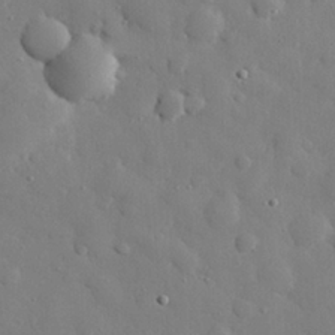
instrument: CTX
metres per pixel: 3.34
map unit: eHh
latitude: 27.5182
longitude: -78.7435
